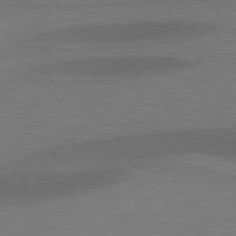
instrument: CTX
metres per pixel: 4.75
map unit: lApd
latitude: 77.5560
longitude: -58.8380
